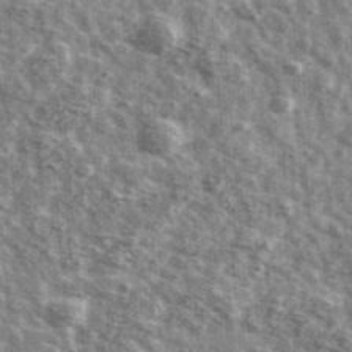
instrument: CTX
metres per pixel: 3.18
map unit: Ave
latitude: 41.6694
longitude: -106.6302
